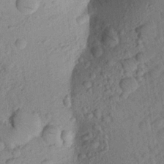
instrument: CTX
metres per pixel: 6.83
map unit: Aa
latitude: 23.3293
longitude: -147.7639
